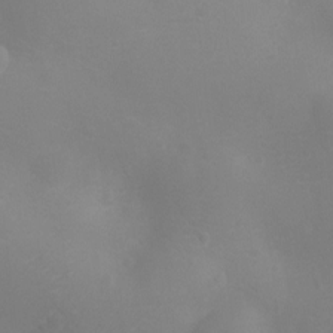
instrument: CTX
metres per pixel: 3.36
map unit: Ht
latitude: -9.6911
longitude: -23.5182
